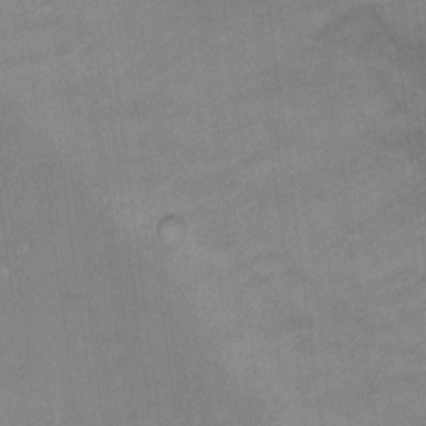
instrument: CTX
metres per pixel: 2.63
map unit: Hto
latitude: 15.6694
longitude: -40.5545
